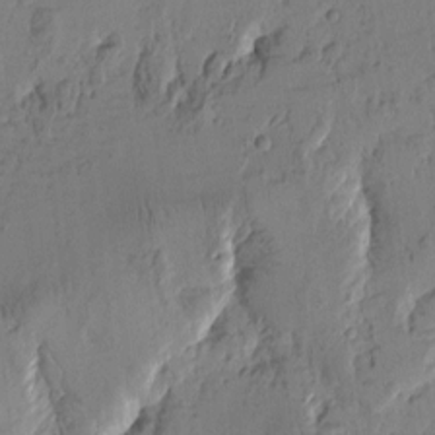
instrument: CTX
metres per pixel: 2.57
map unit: Htu
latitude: -1.0487
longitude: -176.8191
